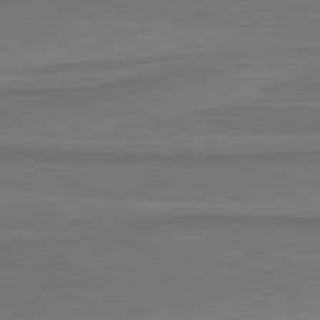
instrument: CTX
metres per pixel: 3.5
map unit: lApd
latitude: 81.4237
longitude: 172.1417
